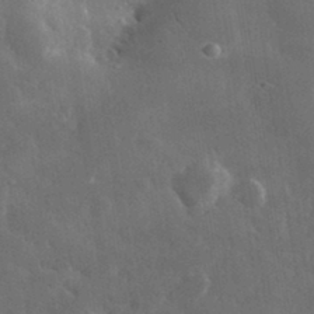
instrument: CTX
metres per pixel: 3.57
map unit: lHvf
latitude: 33.3104
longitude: -85.8395
